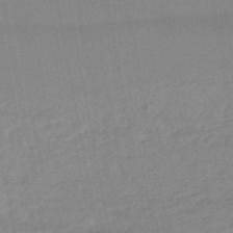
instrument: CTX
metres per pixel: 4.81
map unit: lHb
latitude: -46.8786
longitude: 75.2376
